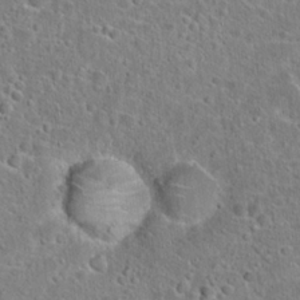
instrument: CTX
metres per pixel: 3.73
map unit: Hto
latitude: 23.0080
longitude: -46.0633
